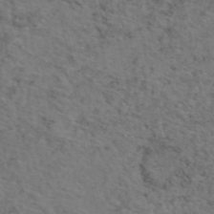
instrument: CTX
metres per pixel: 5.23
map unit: eAb
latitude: 46.5546
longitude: 118.4251
